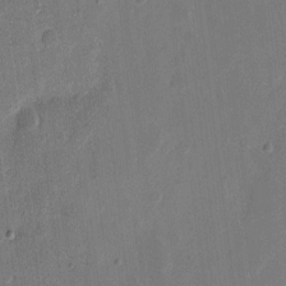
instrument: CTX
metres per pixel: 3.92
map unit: eHh
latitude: 10.6302
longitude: -68.4034
